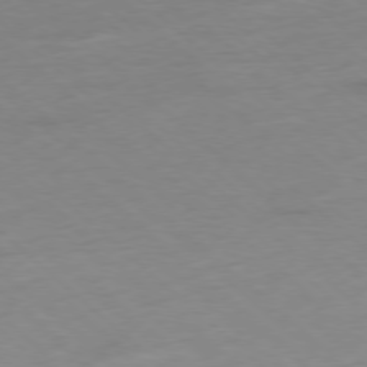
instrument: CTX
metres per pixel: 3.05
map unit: Hpe
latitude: -78.3117
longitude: -20.7813
